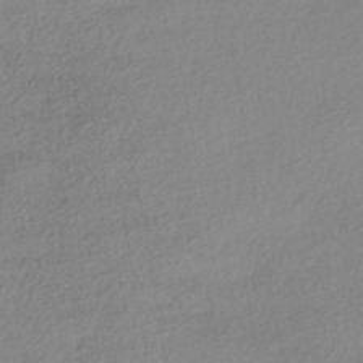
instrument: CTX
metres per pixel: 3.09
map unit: HNhu
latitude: -43.4454
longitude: 95.5588
